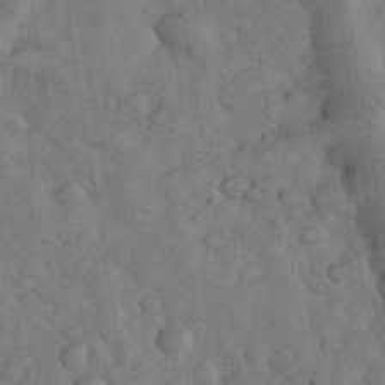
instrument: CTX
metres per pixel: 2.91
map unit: eHh
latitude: 33.9150
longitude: -68.4223
